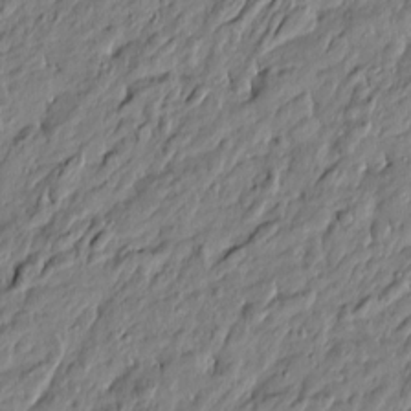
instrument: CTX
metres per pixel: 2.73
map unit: Htu
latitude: -5.4454
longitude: 177.8611
